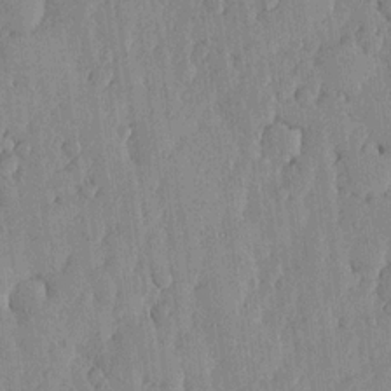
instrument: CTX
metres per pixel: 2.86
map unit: lHvf
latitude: 17.9528
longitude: -115.9528
